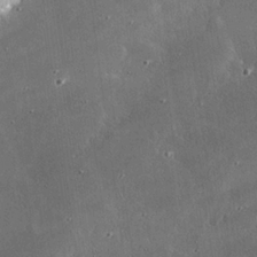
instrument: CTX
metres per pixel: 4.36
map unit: eHh
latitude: 24.5734
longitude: -90.6302
